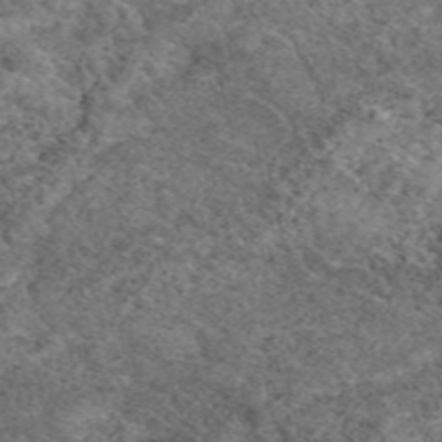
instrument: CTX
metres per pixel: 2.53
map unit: eAb
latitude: 49.4993
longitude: 113.3510
